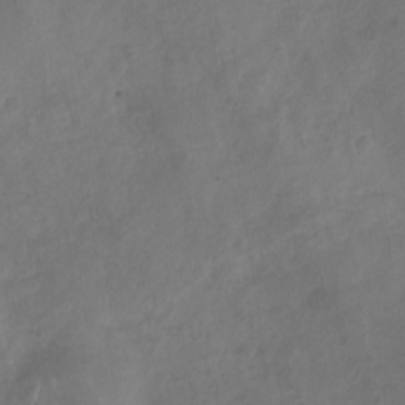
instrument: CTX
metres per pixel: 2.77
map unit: Nhu
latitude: -30.2172
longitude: -63.1403
